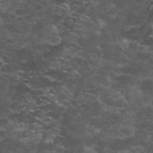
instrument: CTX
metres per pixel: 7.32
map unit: Nhu
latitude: 28.2900
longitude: -60.7435
